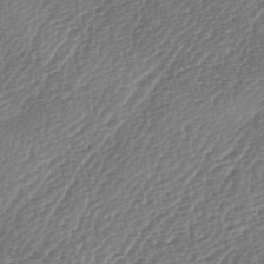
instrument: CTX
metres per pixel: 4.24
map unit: lAa
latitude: -3.2186
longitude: -128.7057
